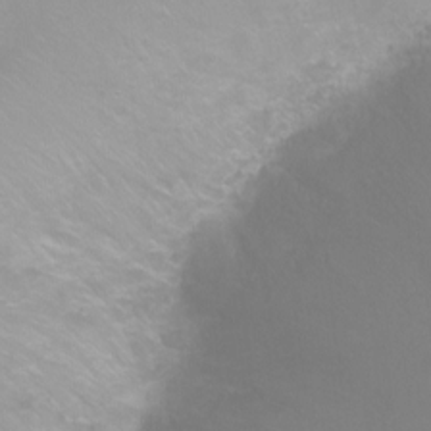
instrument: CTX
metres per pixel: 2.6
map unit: Ht
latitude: -6.4629
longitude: -33.5560
